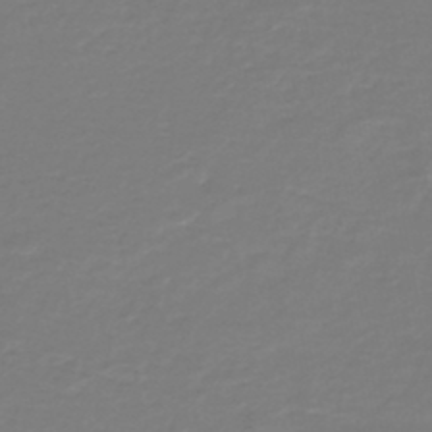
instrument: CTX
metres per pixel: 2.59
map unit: HNb
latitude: -46.4818
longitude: 54.0283
